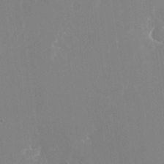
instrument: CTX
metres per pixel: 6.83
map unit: Nhu
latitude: -24.7085
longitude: -72.7436
